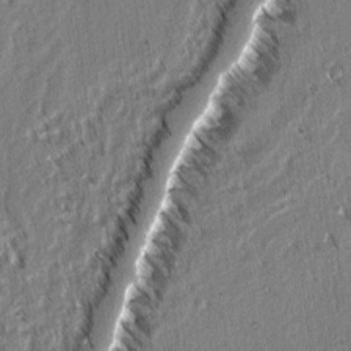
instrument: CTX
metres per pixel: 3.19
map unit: lAvf
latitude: 3.2726
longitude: -105.9906
